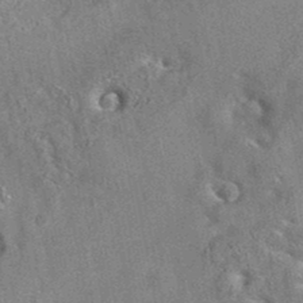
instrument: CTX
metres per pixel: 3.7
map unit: eAb
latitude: 35.4426
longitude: 113.0298
